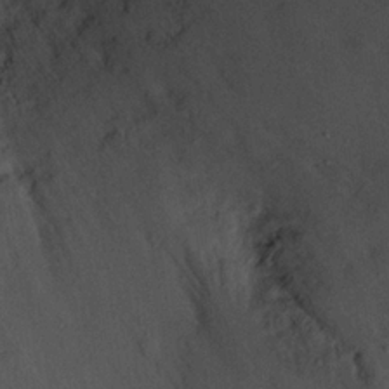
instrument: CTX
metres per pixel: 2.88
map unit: Nhu
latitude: 16.7435
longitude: -74.2900
